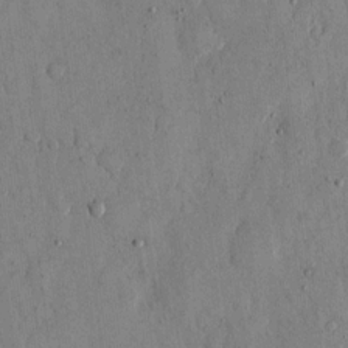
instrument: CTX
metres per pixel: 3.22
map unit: eHh
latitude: 12.4034
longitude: -69.0270
